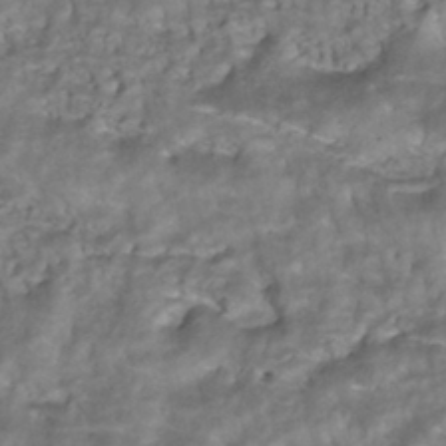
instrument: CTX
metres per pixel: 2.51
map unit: ANa
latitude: -41.3509
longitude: 105.3887
